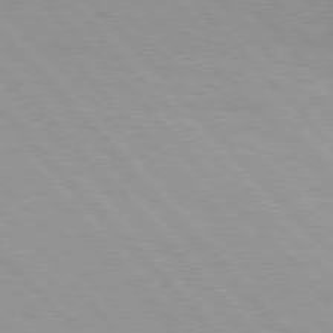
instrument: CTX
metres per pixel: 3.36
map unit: Hpe
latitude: 76.2711
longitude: -154.3845
